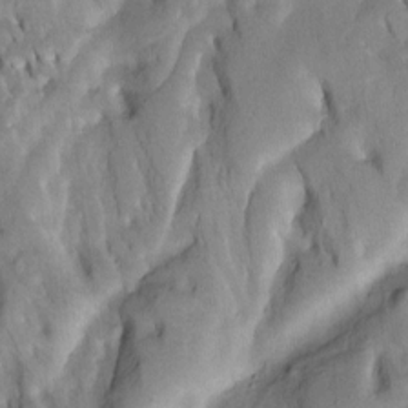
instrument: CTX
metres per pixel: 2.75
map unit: Htu
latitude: -2.7463
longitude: 149.4644
